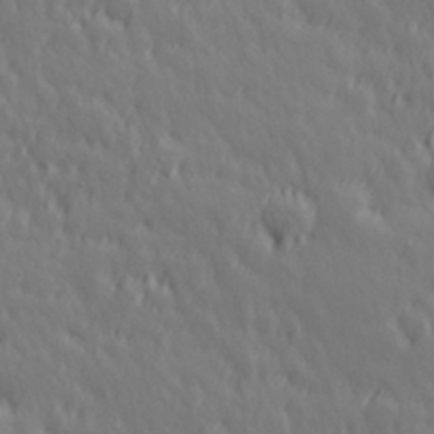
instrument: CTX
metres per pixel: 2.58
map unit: Hve
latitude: 26.3845
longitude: 145.1620
